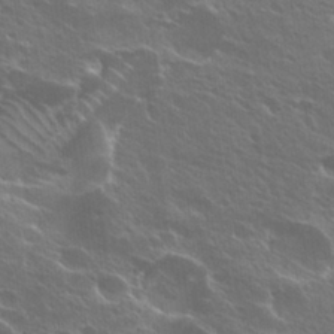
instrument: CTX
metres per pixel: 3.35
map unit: Hto
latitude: 27.9339
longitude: -41.3292
